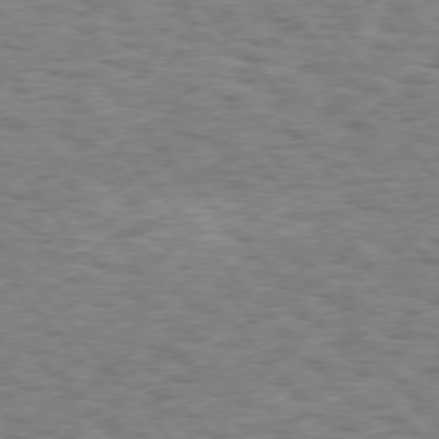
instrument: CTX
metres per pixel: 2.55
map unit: Hpe
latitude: 75.8205
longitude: -135.5749
